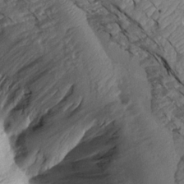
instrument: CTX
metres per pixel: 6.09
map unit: Aa
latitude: 13.2915
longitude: -141.5560
